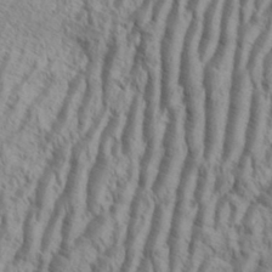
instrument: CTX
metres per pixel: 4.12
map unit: eHh
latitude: 34.3656
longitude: -138.1767
